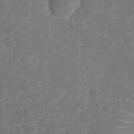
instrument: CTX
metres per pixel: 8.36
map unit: Hto
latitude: 6.2900
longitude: -30.6491
